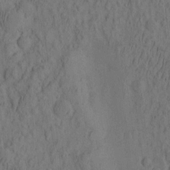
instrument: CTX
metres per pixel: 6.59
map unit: eHh
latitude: -2.5006
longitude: 17.4266
